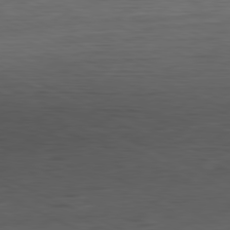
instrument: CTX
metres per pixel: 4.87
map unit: Ap
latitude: -81.5399
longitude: -60.4223
